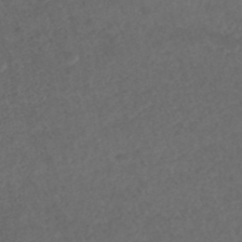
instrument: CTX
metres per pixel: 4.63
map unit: ANa
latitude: 42.6680
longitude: 27.7855
